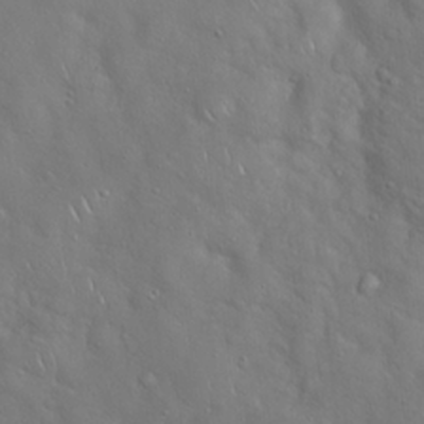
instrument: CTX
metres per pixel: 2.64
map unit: Hto
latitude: 18.9513
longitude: -53.7072
